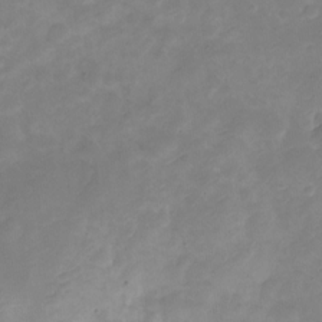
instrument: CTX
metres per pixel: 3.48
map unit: Nve
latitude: -26.2928
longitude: 105.5210
